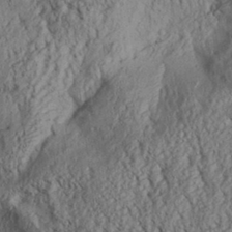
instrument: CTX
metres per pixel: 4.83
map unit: Aa
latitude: 30.7436
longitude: -137.4994
